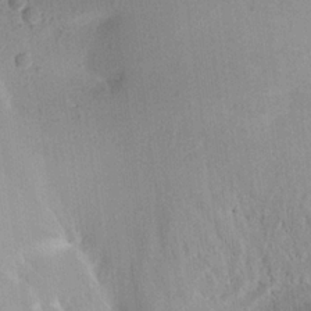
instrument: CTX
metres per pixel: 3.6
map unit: Aa
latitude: 21.5938
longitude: -146.8758
